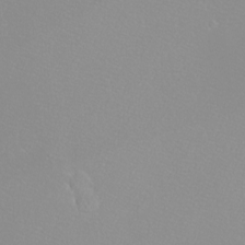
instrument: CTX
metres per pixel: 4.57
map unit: eHh
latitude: -8.6707
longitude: -70.2333
